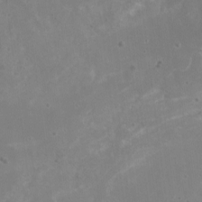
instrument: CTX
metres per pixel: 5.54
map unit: Nhu
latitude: -15.8234
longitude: -57.8016
